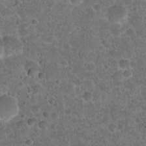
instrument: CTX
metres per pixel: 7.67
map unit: Hto
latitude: 22.2711
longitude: -48.3089
